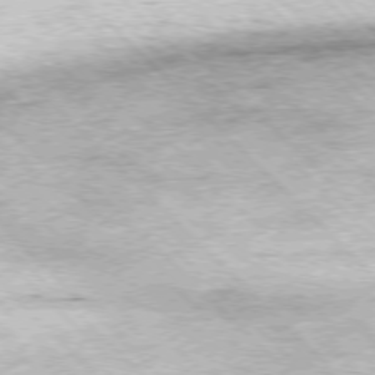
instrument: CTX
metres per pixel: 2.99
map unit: Hpe
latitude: -77.3321
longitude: 13.6155
